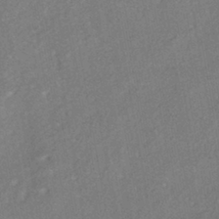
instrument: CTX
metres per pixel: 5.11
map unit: HNhu
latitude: -41.5777
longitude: 91.6722
